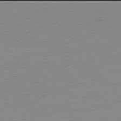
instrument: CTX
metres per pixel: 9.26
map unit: Ap
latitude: -78.0094
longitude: -59.5749
